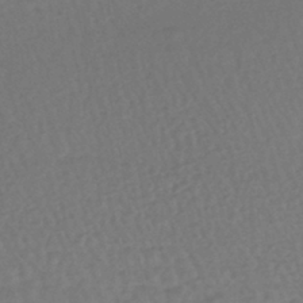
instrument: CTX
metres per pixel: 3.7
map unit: HNhu
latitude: -43.5966
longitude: 101.3320
